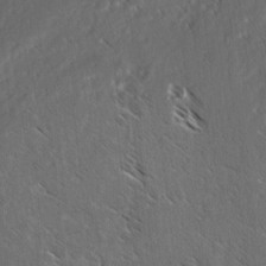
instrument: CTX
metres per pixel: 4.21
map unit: lAvf
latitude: -3.8233
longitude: -114.3089
